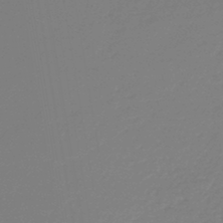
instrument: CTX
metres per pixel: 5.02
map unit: lHb
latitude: -44.6330
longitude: 60.5196
